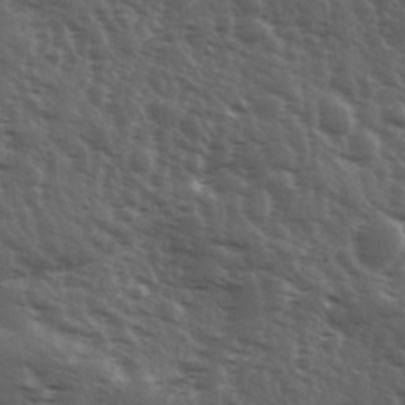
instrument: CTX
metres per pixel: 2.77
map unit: Ave
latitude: 11.4049
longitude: -103.6316
